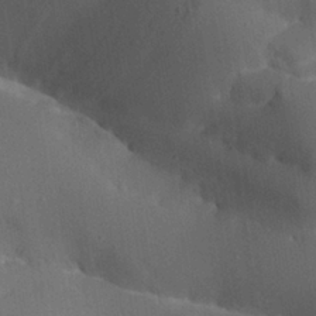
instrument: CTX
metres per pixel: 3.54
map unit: Aa
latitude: 26.2901
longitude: -128.9514
